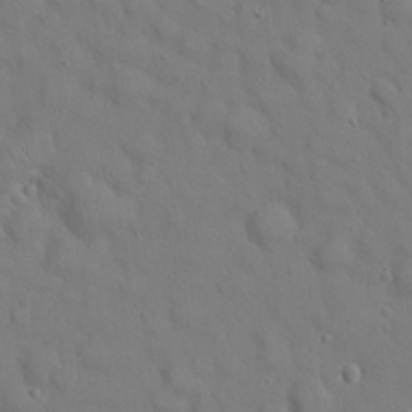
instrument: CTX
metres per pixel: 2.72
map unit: eHh
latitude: 22.2522
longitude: -62.2901
